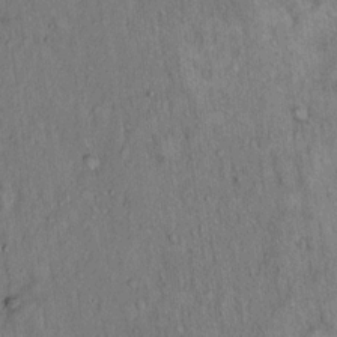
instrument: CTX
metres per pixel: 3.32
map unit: Hto
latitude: 15.3860
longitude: -59.0270
